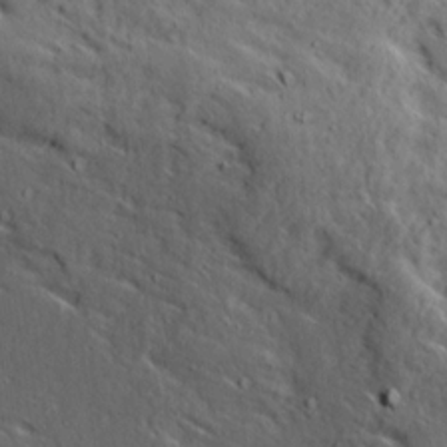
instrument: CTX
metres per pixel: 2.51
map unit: Ave
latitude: 15.4049
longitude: -138.5546
